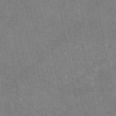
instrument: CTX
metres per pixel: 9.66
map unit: eAb
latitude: 48.2522
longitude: 114.0472
